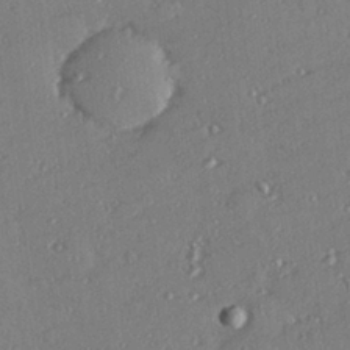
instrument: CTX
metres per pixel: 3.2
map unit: Hve
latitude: 27.1592
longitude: -91.3293
